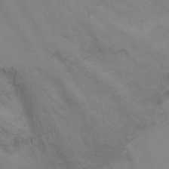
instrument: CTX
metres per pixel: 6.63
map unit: Ht
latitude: 2.4790
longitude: -28.1200
